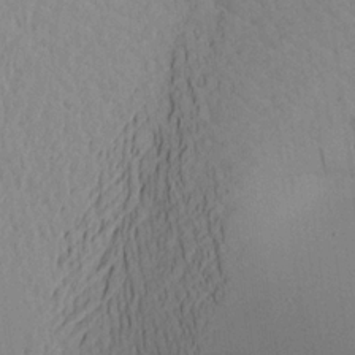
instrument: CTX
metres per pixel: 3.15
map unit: Aa
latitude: 19.7260
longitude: -140.7624
